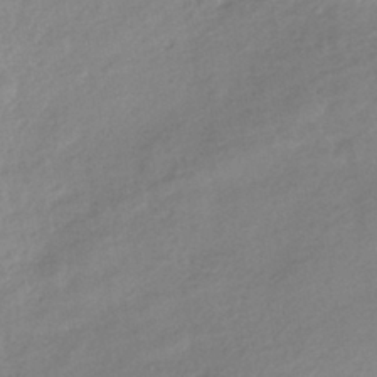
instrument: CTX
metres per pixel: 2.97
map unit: HNhu
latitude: -40.8975
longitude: 94.9919
